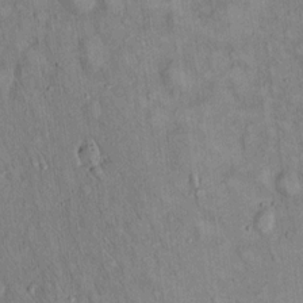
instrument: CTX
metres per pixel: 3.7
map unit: Hto
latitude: 14.3846
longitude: -58.7813
